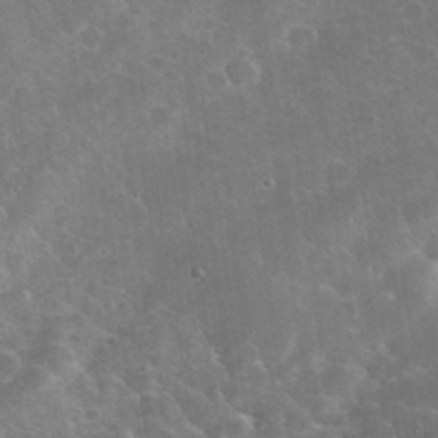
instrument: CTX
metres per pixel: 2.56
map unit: eHh
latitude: 36.9325
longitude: -66.9891
